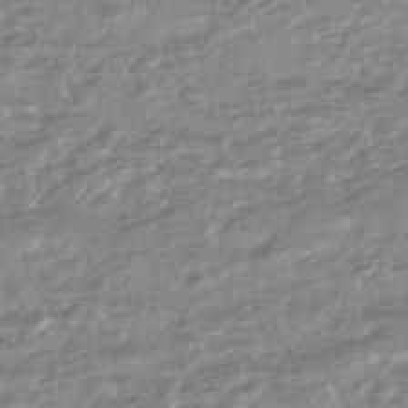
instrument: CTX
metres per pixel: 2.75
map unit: HNhu
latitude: -44.5952
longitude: 96.1228
